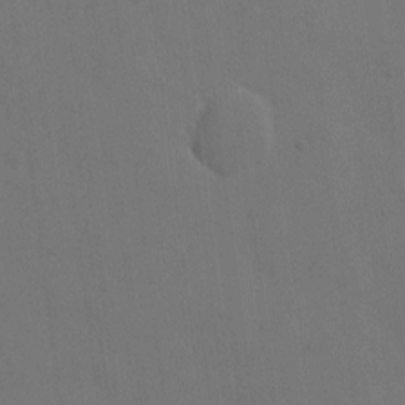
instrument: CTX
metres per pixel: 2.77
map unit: eHh
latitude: 5.0836
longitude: -65.9528
